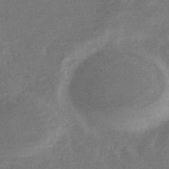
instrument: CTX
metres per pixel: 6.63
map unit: eHb
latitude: -35.7478
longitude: 78.4629
